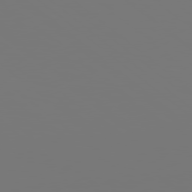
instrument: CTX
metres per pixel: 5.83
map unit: Hpe
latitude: 78.8569
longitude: -138.0444
